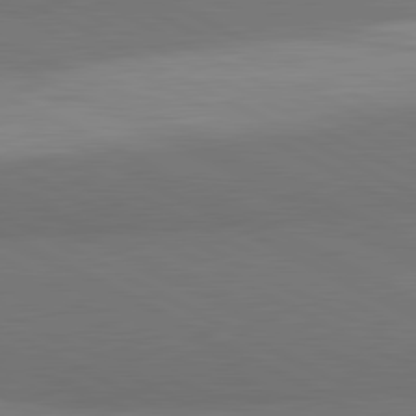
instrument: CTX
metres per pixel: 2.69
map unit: lApd
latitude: 81.7827
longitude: 159.2753
